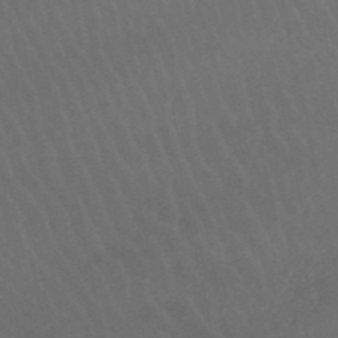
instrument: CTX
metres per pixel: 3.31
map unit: lHb
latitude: -46.5573
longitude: 77.2376
